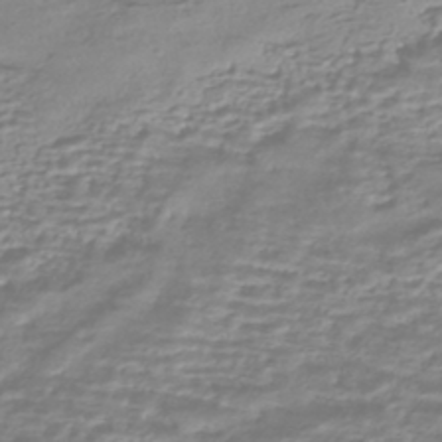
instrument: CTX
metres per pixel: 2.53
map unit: HNhu
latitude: -44.1984
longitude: 98.8786
